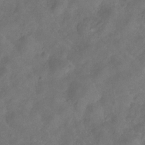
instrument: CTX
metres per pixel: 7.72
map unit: Hve
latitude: -31.6911
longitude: 95.7288
